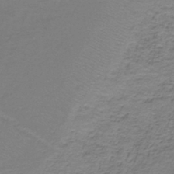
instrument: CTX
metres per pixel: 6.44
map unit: HNb
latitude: -36.8030
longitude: 53.7099
